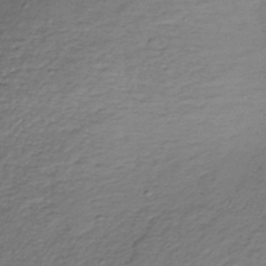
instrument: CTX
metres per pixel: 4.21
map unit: lHb
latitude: -35.8044
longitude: 68.1227
